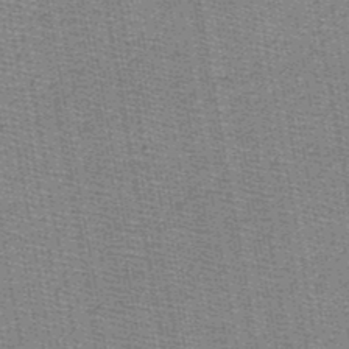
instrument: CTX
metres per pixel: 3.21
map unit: HNb
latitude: -48.9542
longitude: -40.9702
